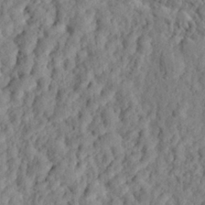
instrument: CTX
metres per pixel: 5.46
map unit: eHh
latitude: 26.2523
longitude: -78.6302
